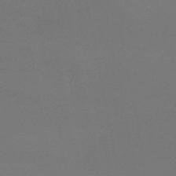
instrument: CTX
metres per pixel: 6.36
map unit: lHb
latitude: -39.8611
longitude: 73.5210
